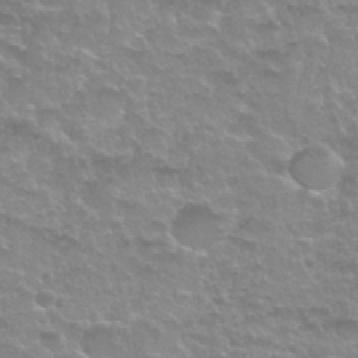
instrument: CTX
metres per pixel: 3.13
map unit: Nhu
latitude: 27.5560
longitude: -53.2915
